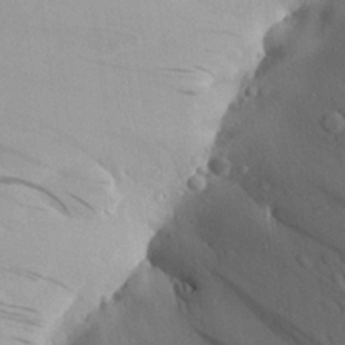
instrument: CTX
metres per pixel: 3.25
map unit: Aa
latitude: 25.3859
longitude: -144.9514
